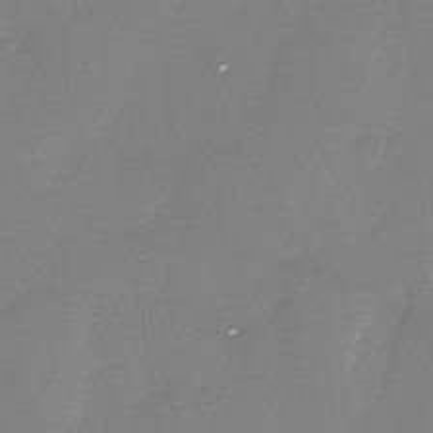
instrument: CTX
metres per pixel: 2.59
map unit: Nhe
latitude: -33.2376
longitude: -88.0255
